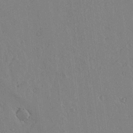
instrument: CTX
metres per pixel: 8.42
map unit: lAvf
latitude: 15.2726
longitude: -125.4804
